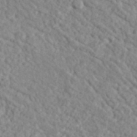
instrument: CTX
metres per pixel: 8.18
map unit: ANa
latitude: 41.1970
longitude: 29.8800
